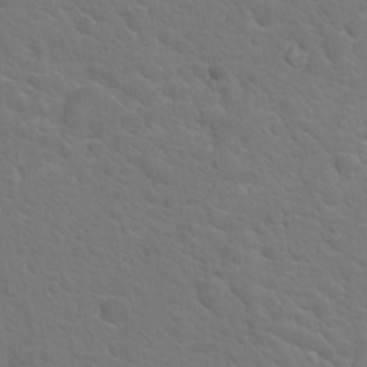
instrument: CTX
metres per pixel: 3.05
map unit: Nhu
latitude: 17.5182
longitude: -33.3482
